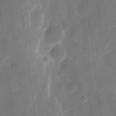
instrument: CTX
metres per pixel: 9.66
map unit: eHh
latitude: 8.8569
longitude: -70.6490
